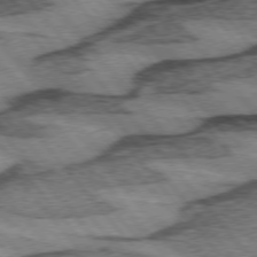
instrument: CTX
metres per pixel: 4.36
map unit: lApd
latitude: 74.6113
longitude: -77.3859
